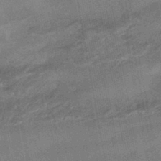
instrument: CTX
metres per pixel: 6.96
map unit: HNhu
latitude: -44.0850
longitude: 91.6911
